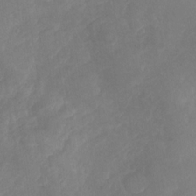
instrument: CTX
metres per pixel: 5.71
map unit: Nhu
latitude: -29.1998
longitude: -63.4049
